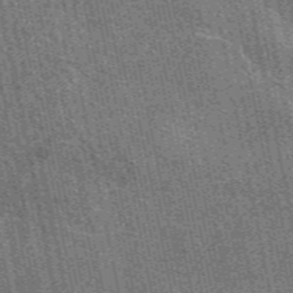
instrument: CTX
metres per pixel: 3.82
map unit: eAb
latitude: 51.4426
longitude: 114.8219
